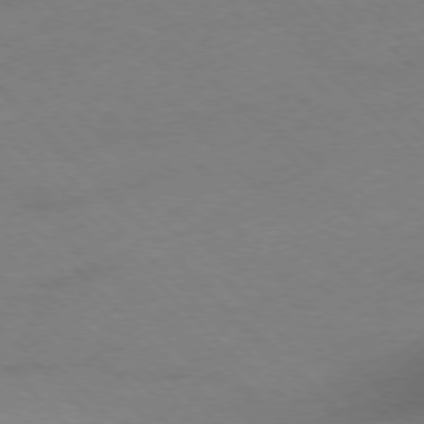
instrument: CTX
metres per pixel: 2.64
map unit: Ap
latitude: -77.1242
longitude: -65.3860
